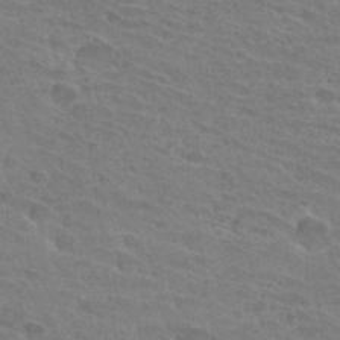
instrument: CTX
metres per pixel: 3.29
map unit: Hto
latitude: 32.1389
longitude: -41.6127
